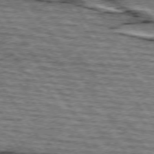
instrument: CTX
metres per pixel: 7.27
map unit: lApd
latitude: 74.7246
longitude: -72.9136
